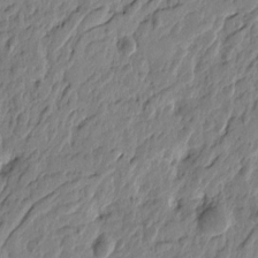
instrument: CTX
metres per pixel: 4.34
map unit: Htu
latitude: -4.7841
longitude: 179.1620
